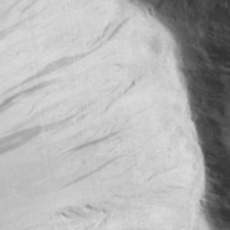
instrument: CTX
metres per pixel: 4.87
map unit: Aa
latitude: 27.3860
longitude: -142.6491
